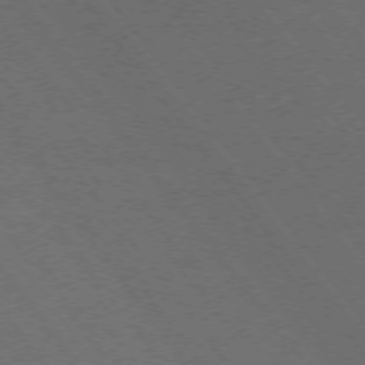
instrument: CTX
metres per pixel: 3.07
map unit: Ap
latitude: -75.7100
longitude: -75.2726
